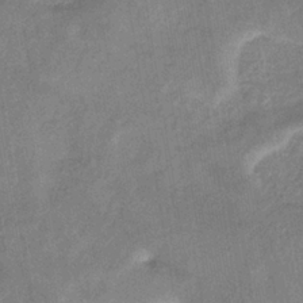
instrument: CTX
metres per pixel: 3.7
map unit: eHb
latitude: -34.7652
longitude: 74.1984
